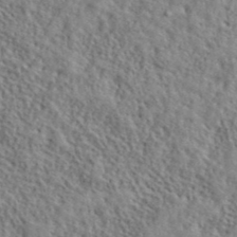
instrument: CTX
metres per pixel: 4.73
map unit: lHvf
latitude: 40.9891
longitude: -88.7813
